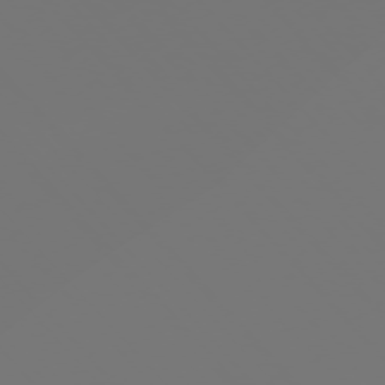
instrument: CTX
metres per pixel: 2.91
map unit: Ap
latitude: -76.3117
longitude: -63.3104
